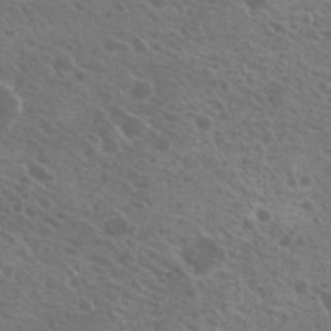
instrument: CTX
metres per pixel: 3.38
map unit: Hto
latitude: 22.2333
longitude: -30.7436
